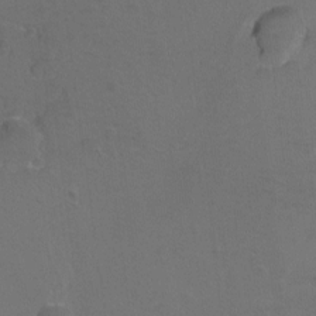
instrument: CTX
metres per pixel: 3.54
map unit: Hto
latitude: 4.1389
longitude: -32.6302
